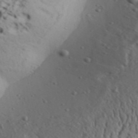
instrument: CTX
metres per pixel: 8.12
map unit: Aa
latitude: 31.1970
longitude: -136.1767
